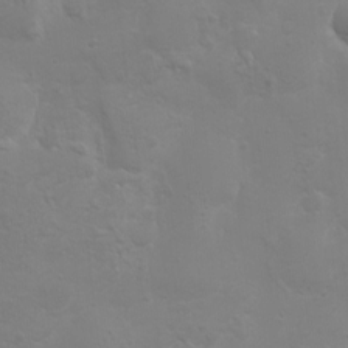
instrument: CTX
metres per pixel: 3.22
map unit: eHh
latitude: -3.6721
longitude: -74.6491
